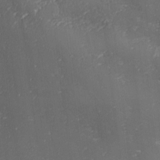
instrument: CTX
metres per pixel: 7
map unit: Ave
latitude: 1.0647
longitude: -113.7261
